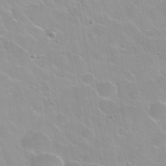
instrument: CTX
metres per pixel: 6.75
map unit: Nhu
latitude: 30.2901
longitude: -55.0458
